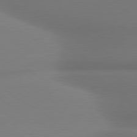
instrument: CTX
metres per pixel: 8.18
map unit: lApd
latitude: 80.1011
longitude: 175.3320
